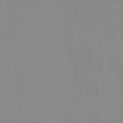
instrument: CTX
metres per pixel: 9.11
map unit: HNhu
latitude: 6.7624
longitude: 2.1227
